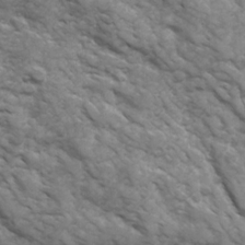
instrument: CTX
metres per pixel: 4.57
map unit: Ave
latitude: 17.0647
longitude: -131.8584
